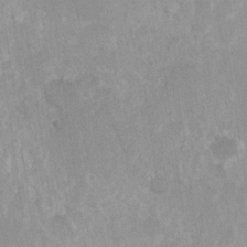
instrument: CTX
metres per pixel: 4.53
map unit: Hve
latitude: 24.4790
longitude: 145.0109
